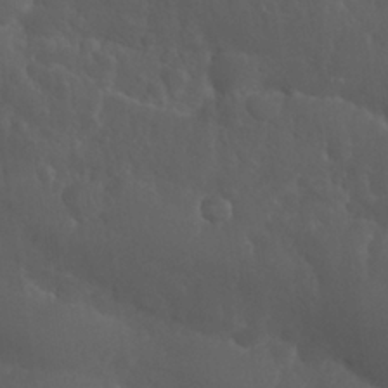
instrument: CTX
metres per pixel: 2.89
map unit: Nhu
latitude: 26.6302
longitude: -64.9325
